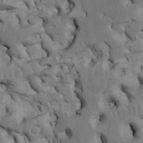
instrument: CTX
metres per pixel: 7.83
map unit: Htu
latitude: -5.0864
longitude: 156.8975
